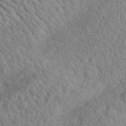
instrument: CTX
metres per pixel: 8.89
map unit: eHh
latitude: 36.4979
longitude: -78.8002
